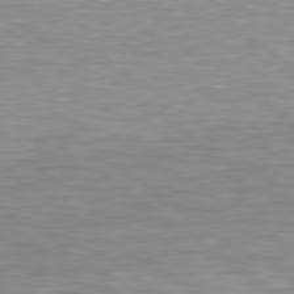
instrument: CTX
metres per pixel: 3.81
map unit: lApd
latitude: 79.5938
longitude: -129.7449
